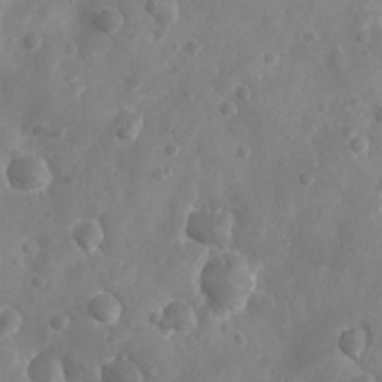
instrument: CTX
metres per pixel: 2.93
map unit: Nhu
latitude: 5.7450
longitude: -18.8002
